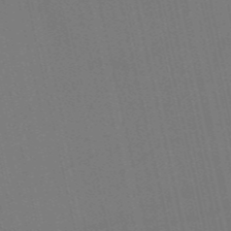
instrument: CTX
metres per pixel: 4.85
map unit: HNb
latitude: -55.1431
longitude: -41.2914
